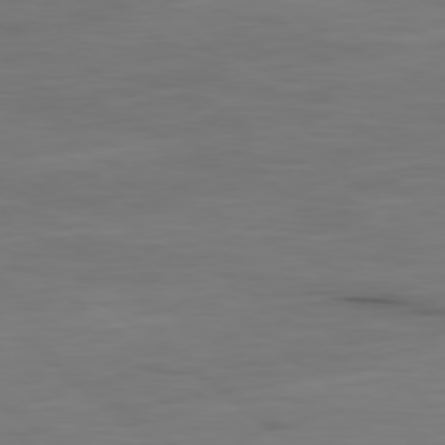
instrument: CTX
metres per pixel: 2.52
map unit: Ap
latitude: -80.1228
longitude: -68.3278
